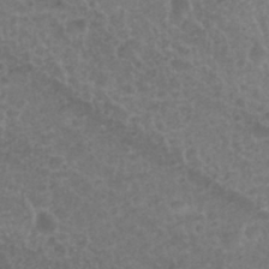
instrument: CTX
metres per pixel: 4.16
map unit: Nhu
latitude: 28.8758
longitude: -55.1214
